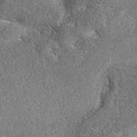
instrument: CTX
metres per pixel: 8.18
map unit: eAb
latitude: 36.7058
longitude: 112.6519
